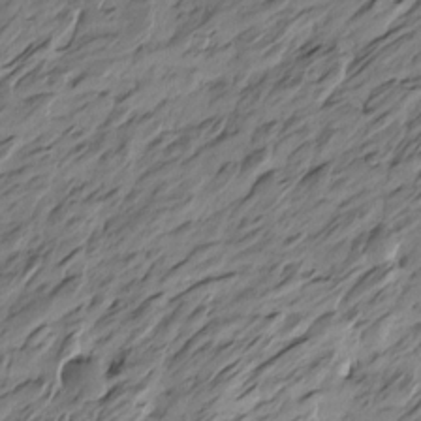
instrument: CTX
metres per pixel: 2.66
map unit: Htu
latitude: -5.2187
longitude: -178.4979
